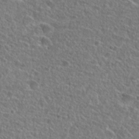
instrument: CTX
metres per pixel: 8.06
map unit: Hto
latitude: 25.7260
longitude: -46.2334
